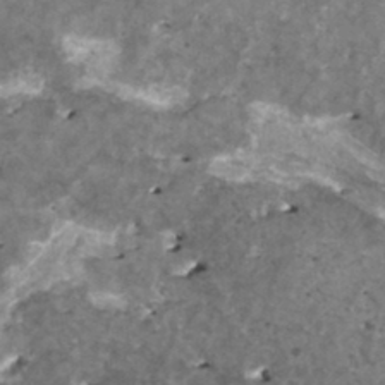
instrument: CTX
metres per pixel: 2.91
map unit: HNhu
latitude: 1.6127
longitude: 5.9178
